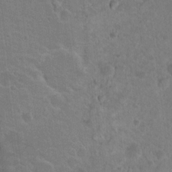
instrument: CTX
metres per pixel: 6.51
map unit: Nhu
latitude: 17.1781
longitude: -31.0081
